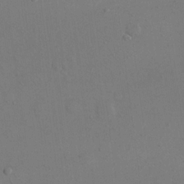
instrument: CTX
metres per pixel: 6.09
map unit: eHh
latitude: 16.9514
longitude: -67.2725
